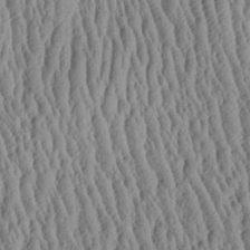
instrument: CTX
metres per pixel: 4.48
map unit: Aa
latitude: 26.7813
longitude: -135.6505
